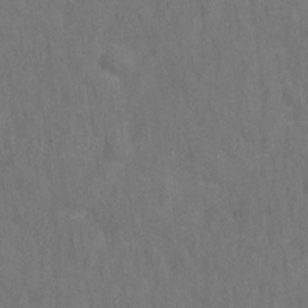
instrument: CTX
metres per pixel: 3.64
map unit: Hto
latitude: -0.1795
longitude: -34.0633
